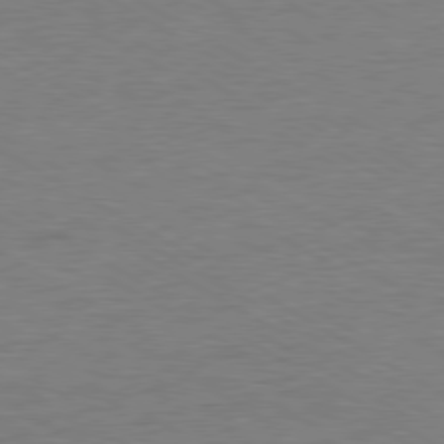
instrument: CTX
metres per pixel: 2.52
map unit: Ap
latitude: -80.4629
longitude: -87.3293
